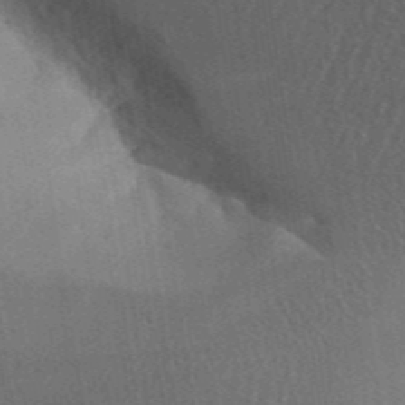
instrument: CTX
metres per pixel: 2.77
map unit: Aa
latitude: 33.3482
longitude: -142.4979
